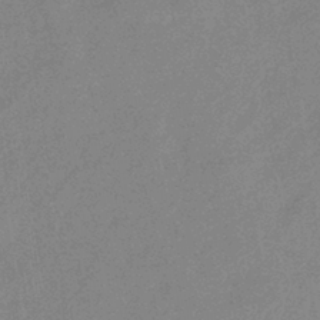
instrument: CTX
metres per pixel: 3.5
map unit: eHb
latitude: -40.1606
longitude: 77.2754
